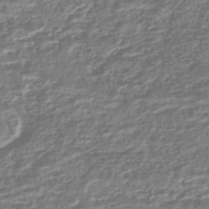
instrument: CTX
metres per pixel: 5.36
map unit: HNhu
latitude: -43.8044
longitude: 104.0661
